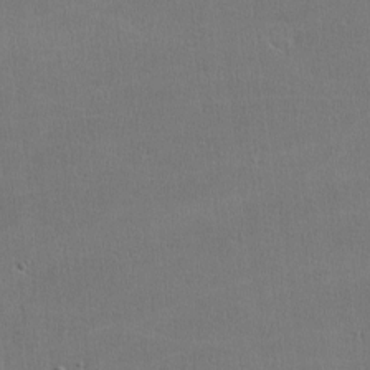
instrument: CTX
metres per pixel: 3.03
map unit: lHvf
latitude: -11.6533
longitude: -101.2159
